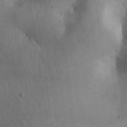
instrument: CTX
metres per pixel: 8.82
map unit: Aa
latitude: 29.5182
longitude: -144.9136
